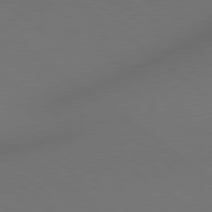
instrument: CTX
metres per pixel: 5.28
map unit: Hpe
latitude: 78.7624
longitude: 174.9919
